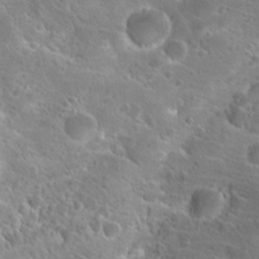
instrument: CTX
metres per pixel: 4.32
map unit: Hto
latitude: 20.6680
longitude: -40.9324
